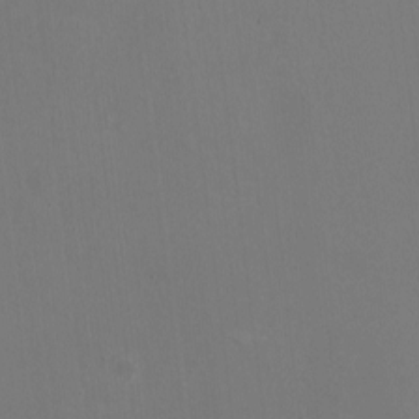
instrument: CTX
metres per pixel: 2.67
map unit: HNhu
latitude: -1.9745
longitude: -0.8758
